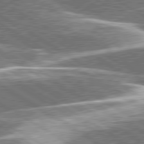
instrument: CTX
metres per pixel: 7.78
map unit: lApd
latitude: 79.8961
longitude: -96.3278
